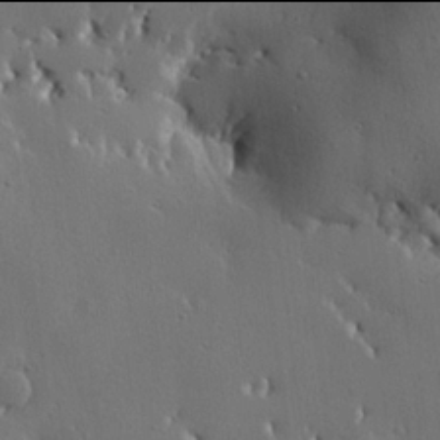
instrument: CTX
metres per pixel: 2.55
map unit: lHvf
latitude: 21.9906
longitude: 146.3306
